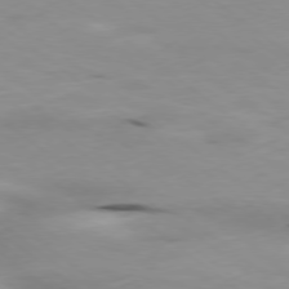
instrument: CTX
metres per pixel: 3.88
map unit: Ap
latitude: -78.8786
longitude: -73.4994
